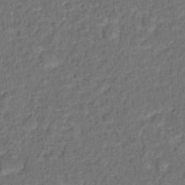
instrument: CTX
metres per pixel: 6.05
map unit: Hto
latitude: 12.6491
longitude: -37.7072
